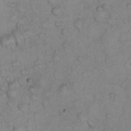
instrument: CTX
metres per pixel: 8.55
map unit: eHh
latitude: 22.5168
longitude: -58.7057
